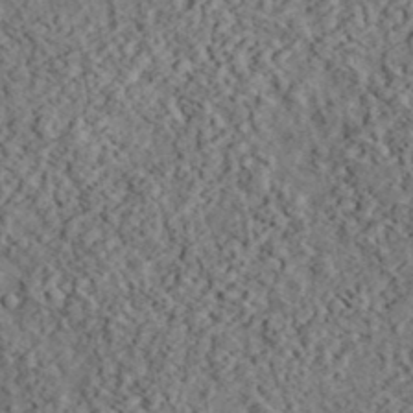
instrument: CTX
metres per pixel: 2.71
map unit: eHh
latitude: 37.4427
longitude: -79.1403
